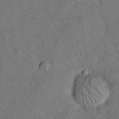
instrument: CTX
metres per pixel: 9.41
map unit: Nhu
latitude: 24.8946
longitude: -73.4994
